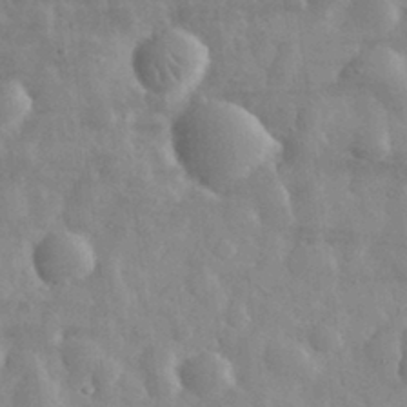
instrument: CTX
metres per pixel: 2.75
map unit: eHh
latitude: 31.8017
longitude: -72.0255
